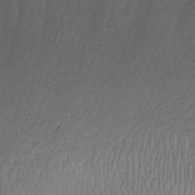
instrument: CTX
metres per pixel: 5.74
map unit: Nhu
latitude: -7.5777
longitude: -90.5735
